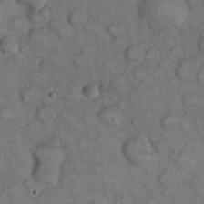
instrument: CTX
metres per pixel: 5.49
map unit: eHh
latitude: 22.6112
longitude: -60.2333
